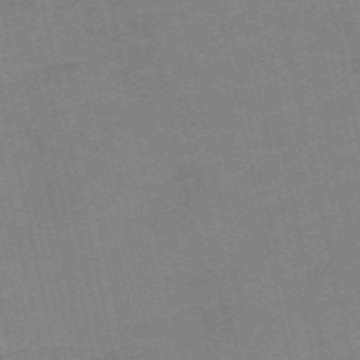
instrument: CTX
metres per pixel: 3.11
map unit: Nve
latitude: -58.3306
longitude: 50.3873
